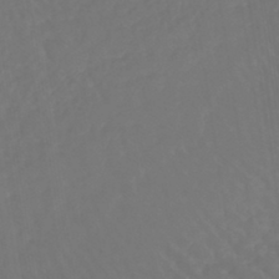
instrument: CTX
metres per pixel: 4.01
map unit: lHb
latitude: -43.0486
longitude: 66.9164
